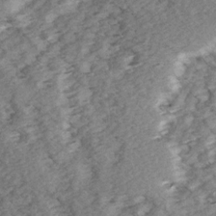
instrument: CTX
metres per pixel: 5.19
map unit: Ave
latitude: 14.9703
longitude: -104.1389
